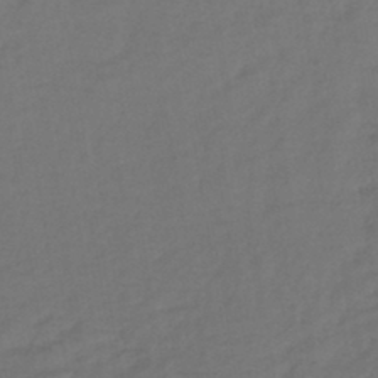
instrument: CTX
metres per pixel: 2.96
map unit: lHb
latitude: -42.7463
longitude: 74.8408
